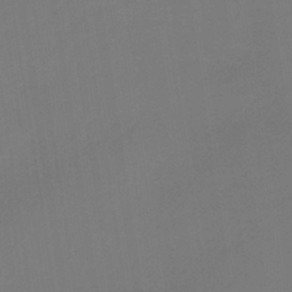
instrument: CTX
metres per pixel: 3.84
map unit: HNb
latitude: -37.2565
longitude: 54.7652
